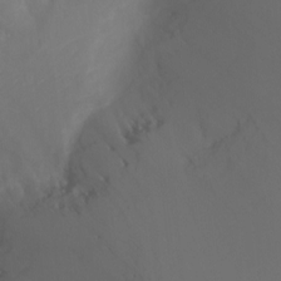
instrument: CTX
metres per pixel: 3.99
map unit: Ht
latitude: -9.2376
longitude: -46.0255
